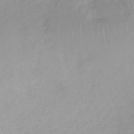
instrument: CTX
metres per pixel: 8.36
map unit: eHh
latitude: -45.5966
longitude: -29.0269
